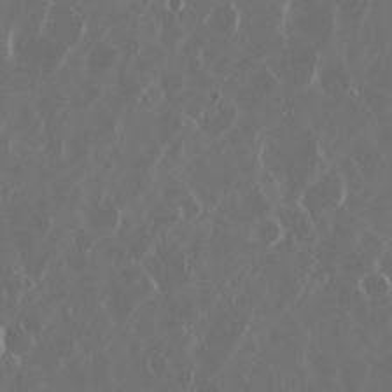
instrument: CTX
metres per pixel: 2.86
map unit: Nhu
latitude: 29.8772
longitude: -60.5357
